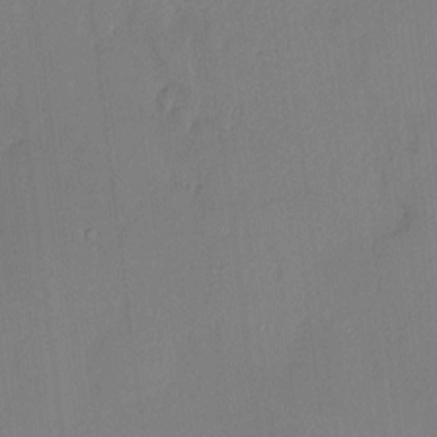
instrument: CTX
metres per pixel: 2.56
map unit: HNhu
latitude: 4.8380
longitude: 11.0109
